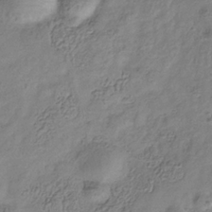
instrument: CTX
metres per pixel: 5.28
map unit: Hve
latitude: -33.9367
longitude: 89.5021
